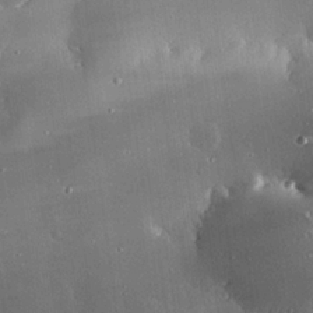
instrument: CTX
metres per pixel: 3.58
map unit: eHh
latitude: 24.1766
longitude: -90.6302
